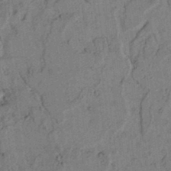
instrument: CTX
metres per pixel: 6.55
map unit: lAvf
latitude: 5.3104
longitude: 158.8219
